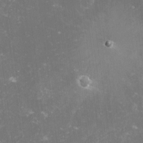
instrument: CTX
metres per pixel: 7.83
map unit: lHvf
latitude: -13.4077
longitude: -98.7435
